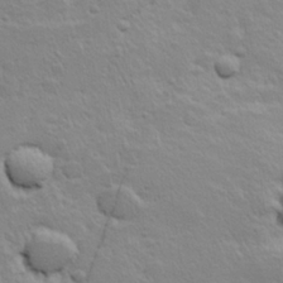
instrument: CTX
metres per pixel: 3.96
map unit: Hve
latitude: 24.4412
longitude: 144.8597
